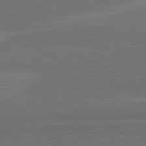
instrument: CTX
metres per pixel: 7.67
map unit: lApd
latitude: 82.3278
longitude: 157.8044
